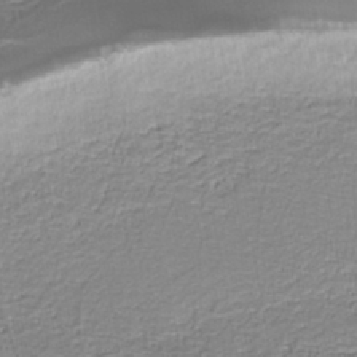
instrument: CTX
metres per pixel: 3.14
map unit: eAb
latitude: -39.3699
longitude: 52.9541
